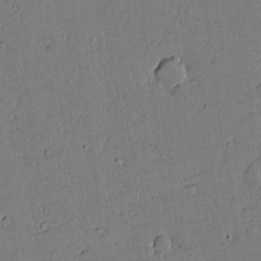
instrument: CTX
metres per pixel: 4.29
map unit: lAvf
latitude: 14.3090
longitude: -127.2537
